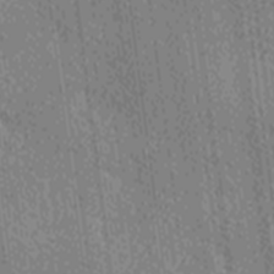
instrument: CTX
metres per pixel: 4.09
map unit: Ave
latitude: -7.1053
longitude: -123.2915
